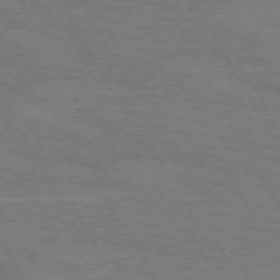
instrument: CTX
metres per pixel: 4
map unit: lApd
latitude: 71.7261
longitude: -55.3104
